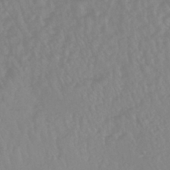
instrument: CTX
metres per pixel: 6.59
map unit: eHb
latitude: -45.5966
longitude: 84.5006
